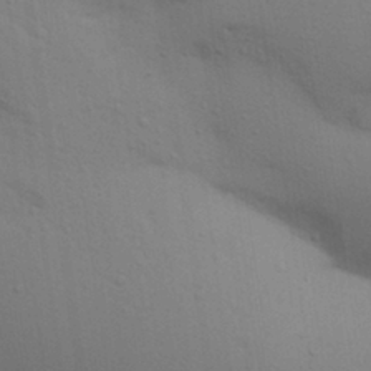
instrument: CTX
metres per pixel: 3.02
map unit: Aa
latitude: 29.9528
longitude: -147.3104
